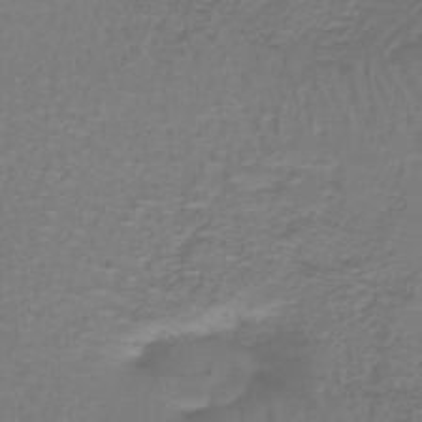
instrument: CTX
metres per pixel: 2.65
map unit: lHb
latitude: -41.6344
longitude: 57.1431
